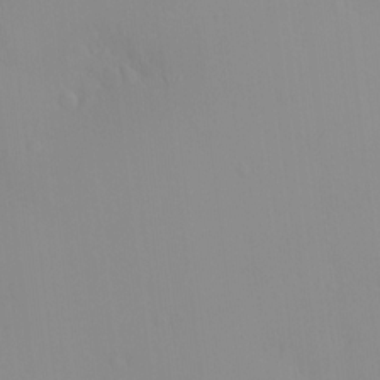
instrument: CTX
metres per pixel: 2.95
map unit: HNhu
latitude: 2.1766
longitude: 8.0850
